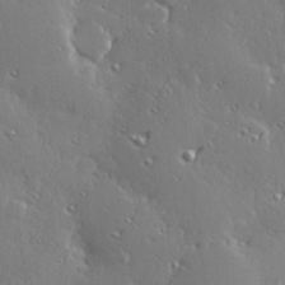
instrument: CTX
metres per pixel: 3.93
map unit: Hve
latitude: 28.3656
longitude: -91.9906
